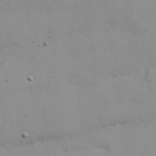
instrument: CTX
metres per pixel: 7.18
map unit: Nhu
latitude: 21.3293
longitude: -71.6883
